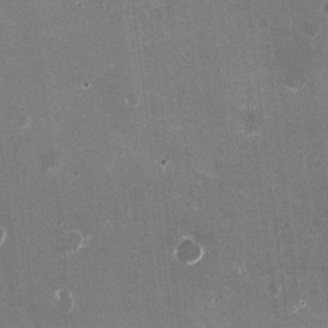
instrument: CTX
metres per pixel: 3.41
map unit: HNhu
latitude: -2.2361
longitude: -3.9150
